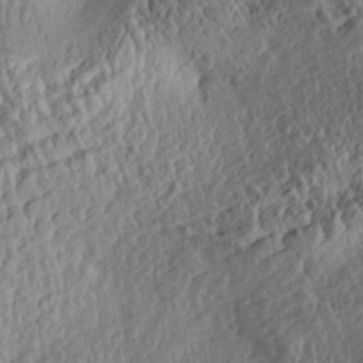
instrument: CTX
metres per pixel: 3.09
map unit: Aa
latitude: 31.8962
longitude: -134.0633
